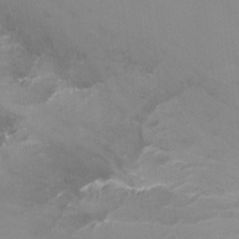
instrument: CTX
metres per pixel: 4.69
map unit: Nhu
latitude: -12.0472
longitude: -35.0458
